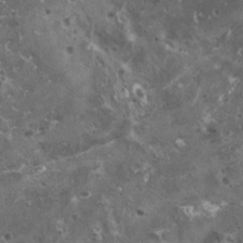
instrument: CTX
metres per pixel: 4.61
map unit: HNhu
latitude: 2.9513
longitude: 5.5210
